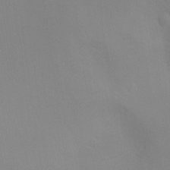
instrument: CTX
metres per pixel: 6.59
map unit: Ht
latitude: -9.1242
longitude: -28.3656
